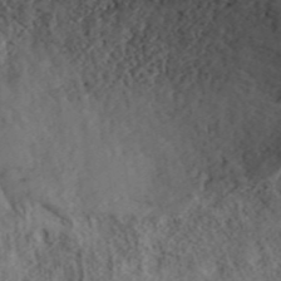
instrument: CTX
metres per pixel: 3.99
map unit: ANa
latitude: 39.8205
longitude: 18.9731
